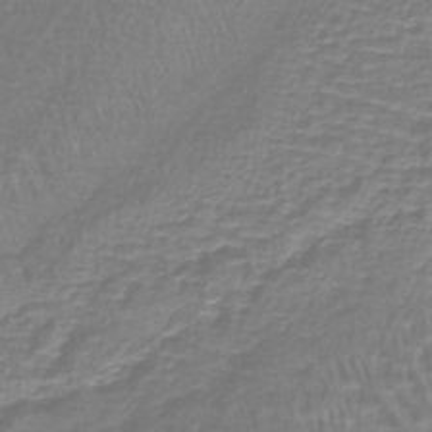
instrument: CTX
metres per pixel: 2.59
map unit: lHb
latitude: -41.1809
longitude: 58.9919
